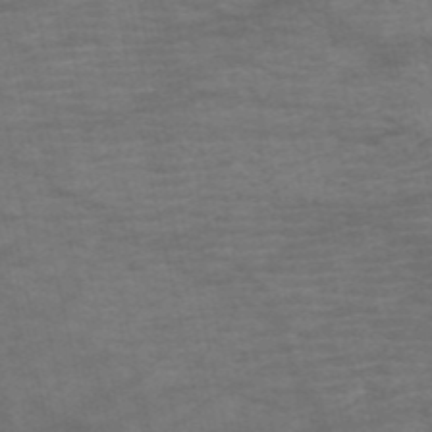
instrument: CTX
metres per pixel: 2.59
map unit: HNb
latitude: -53.6721
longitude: -43.5938
